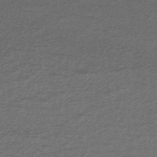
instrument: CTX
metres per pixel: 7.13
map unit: HNhu
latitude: -45.6722
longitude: 106.1417
